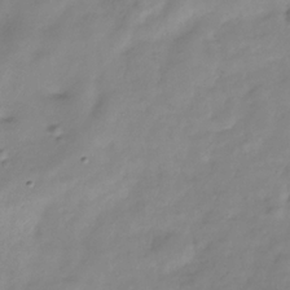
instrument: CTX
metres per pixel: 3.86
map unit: Hve
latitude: -32.2740
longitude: 90.8030
